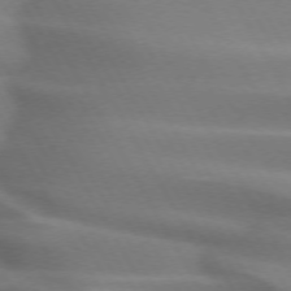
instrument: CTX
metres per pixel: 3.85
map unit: lApd
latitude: 72.2901
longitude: -51.3859
